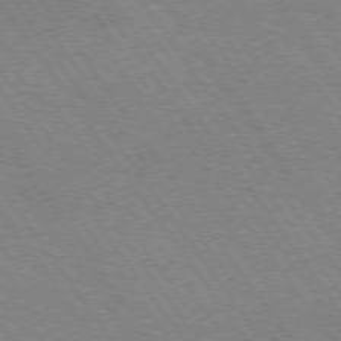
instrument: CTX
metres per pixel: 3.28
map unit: Hpe
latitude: 74.1389
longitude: -141.1025
